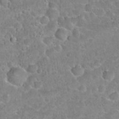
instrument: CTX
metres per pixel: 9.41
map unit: Hto
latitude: 21.0837
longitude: -47.7639
